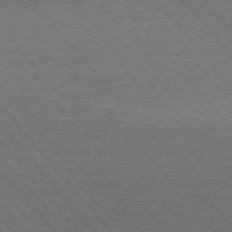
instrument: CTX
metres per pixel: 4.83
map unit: Hpe
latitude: 75.6883
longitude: -137.8395
